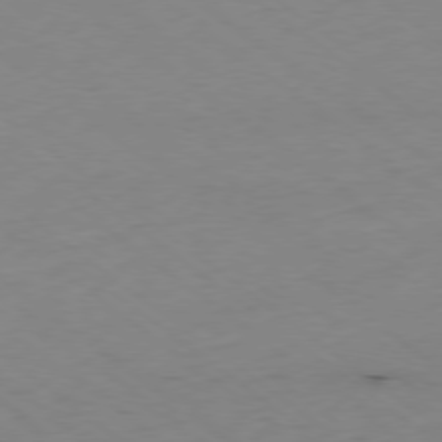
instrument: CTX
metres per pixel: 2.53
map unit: Hpe
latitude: -78.8975
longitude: 17.1243
